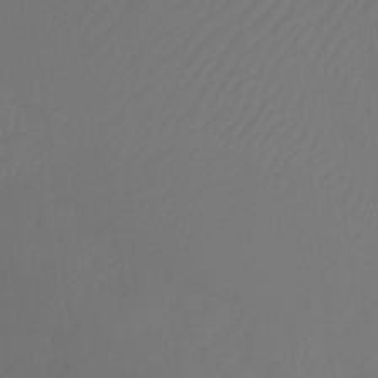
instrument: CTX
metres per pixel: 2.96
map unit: Htu
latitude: -12.8597
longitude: -48.7246
